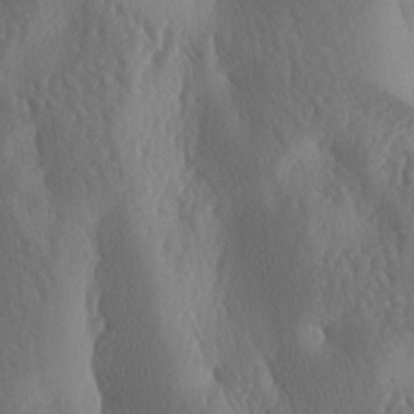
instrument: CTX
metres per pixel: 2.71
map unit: lAa
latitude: -7.8422
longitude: -128.5735
